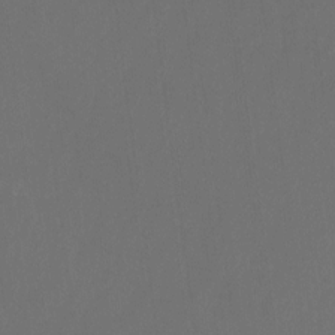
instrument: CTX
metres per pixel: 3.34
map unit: Htu
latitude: -13.6911
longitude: -49.0269
